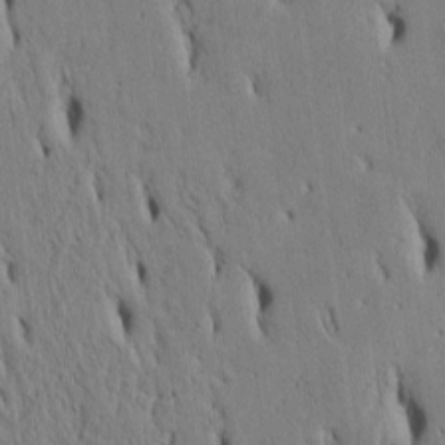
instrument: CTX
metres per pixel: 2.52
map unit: Htu
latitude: 3.3292
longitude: 150.8219
